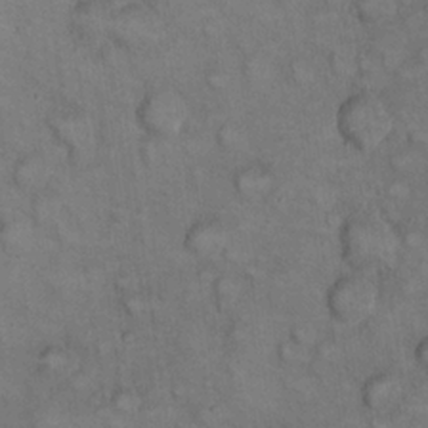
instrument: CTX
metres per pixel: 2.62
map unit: eHh
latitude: 22.5357
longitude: -60.5357
